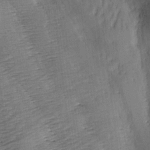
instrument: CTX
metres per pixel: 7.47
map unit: lAa
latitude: -2.9541
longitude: -126.6869
